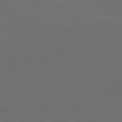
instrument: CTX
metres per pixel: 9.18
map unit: lApd
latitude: 80.2711
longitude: -115.3481
